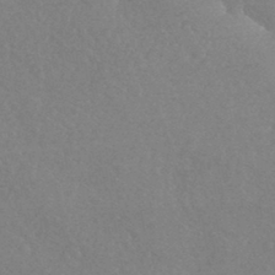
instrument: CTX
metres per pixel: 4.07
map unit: HNhu
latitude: -44.1039
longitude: 92.9920
